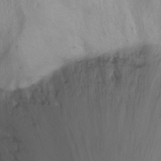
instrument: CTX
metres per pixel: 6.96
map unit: Ht
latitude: -0.3307
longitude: -45.0647
